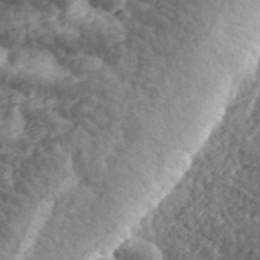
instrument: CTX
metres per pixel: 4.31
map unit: eHh
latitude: 36.3279
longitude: -79.6883
